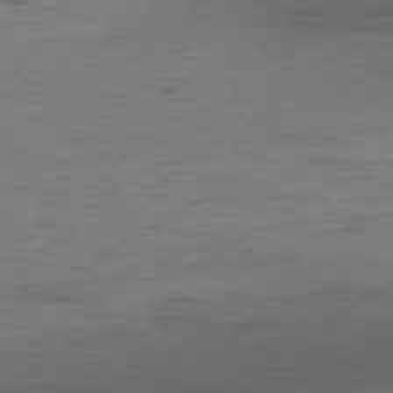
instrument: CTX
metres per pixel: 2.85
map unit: Hpe
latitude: -79.3698
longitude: 9.9367
